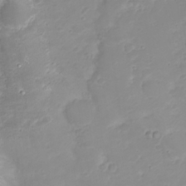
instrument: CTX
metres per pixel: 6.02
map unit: Nhu
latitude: 23.2537
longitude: -61.5560
